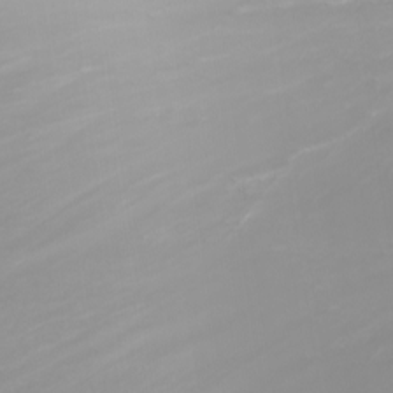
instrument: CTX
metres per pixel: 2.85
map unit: Nhu
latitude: -8.7085
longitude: -84.4034
